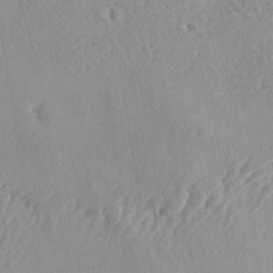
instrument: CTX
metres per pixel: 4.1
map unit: Aa
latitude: 12.8002
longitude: -141.6693
